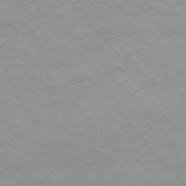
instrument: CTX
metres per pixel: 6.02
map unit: Ap
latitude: -76.1228
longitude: -88.6869
